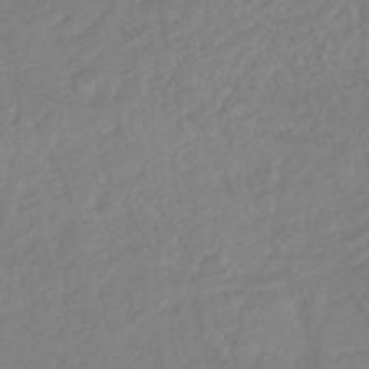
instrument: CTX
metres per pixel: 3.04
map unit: HNhu
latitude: -44.5007
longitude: 103.2565
